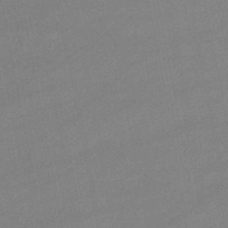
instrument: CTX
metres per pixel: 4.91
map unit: lHb
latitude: -47.5210
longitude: 62.5384
